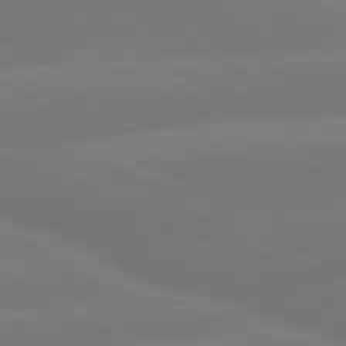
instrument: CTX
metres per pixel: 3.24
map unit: lApd
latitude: 79.9339
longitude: -150.0255
